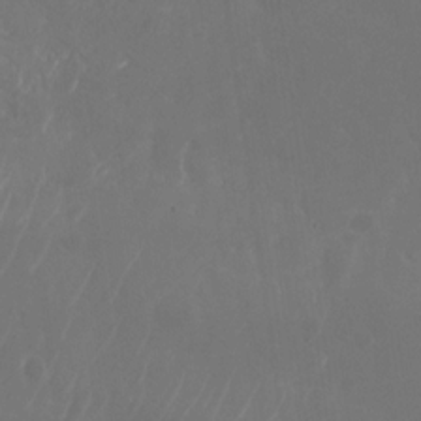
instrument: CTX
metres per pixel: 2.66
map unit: Nhu
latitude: -28.4440
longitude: -69.9528
